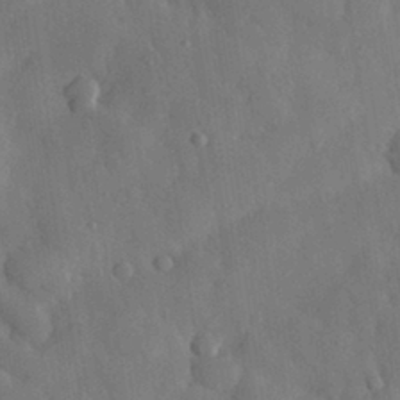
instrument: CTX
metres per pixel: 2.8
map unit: eHh
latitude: 30.7436
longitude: -78.4979
